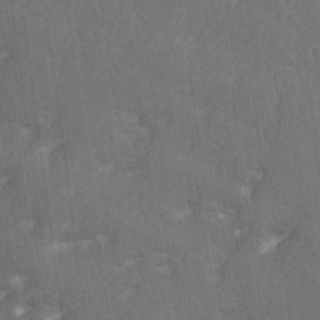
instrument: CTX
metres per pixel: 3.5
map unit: Ave
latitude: -6.0661
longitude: -120.2523
